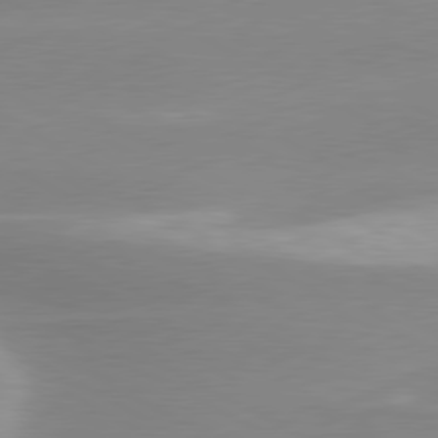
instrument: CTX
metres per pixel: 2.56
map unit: lApd
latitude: 79.7828
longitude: -115.4615
